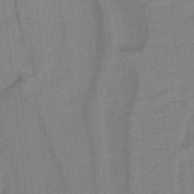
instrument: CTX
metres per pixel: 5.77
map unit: lHb
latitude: -40.4818
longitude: 54.0472
